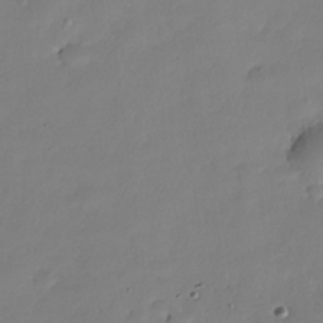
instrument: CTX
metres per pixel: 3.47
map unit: Nhe
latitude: -35.5210
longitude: -145.0080
